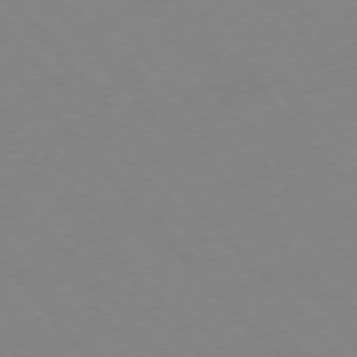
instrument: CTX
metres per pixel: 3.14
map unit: Hpe
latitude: -76.0850
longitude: -19.6505
